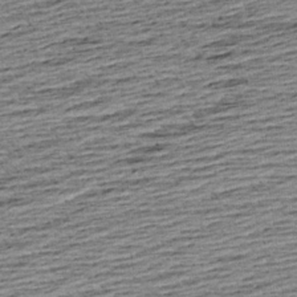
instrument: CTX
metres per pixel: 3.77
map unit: Aa
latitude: 8.3845
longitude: -139.3671
